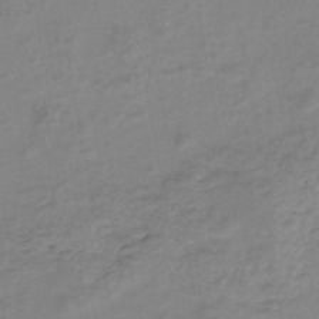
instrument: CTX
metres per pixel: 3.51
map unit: eHh
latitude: -46.2172
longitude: -29.4615
